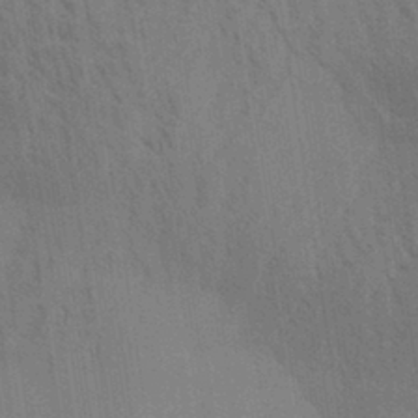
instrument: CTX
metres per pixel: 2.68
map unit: Aa
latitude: 30.8947
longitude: -139.0836
